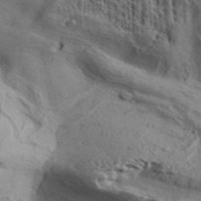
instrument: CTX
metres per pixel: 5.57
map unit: Aa
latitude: 32.5924
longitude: -136.2334
